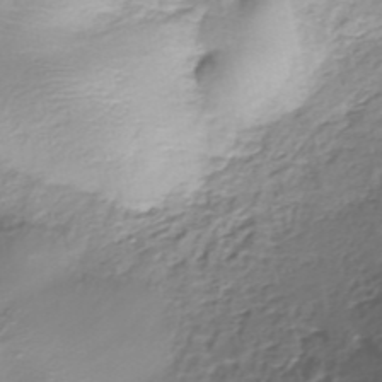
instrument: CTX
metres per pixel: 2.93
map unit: eHh
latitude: -39.9367
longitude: -29.2537
